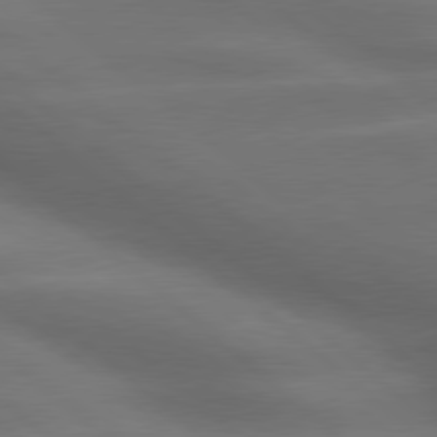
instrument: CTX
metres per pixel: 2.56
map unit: lApd
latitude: 79.2537
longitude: -117.1025
